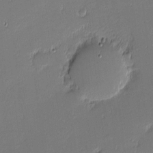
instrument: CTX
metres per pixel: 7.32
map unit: eHh
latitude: -3.2753
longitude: -83.2914
